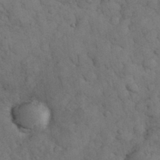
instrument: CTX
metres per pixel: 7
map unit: eHh
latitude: 33.3482
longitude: -67.2914
